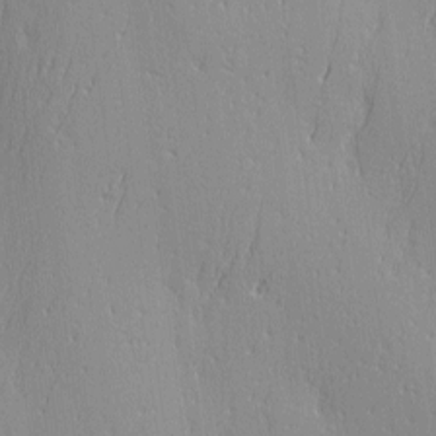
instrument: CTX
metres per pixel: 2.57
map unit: Ave
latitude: 2.9891
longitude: -112.3845
